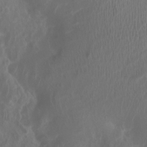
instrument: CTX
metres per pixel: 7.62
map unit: Htu
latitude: 3.3104
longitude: -20.3090
